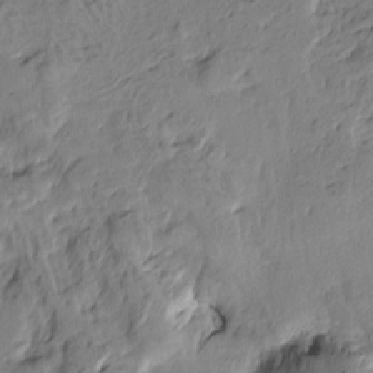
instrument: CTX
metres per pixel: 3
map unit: Htu
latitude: -4.3873
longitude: -177.1970
